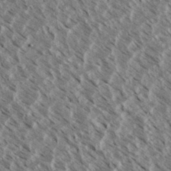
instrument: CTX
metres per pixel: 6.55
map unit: eHh
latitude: 34.4979
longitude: -140.0633
